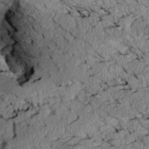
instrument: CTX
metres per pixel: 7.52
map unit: Htu
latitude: 2.7057
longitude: 149.7478
